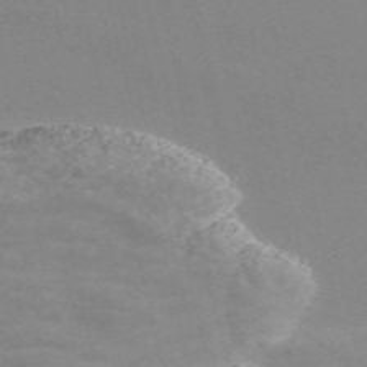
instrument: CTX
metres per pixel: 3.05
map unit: Nve
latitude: -58.2361
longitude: 63.1620
